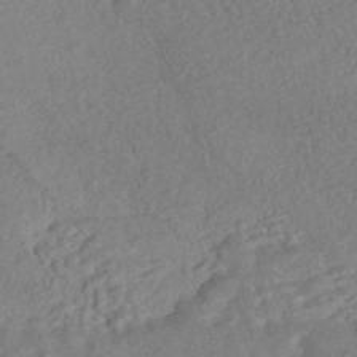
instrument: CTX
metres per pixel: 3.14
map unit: HNhu
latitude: -44.2928
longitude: 100.1983
